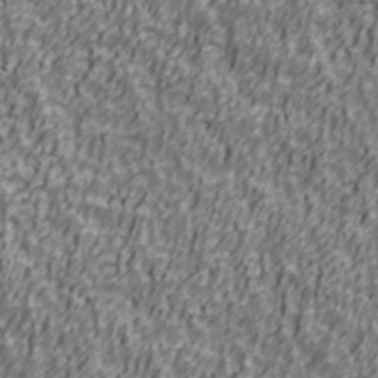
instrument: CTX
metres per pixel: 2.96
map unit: Ave
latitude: 41.0458
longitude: -112.8002
